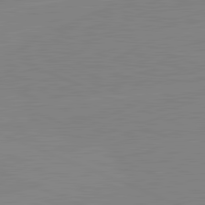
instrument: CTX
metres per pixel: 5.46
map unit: lApd
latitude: 81.9150
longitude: -156.6679
